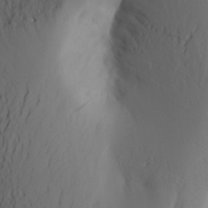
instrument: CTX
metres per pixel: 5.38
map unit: Aa
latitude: 27.2726
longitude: -146.9703
